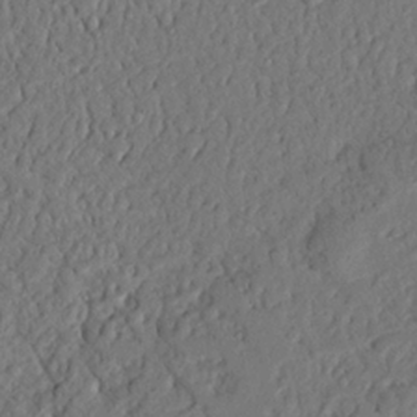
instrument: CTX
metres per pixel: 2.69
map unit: Nhu
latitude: 20.8947
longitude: -77.4426
